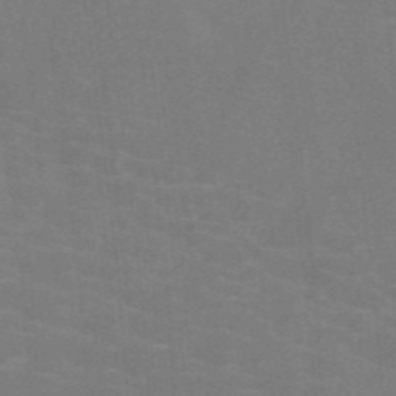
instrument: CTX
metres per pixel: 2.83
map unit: HNb
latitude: -46.4062
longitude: -46.0822
